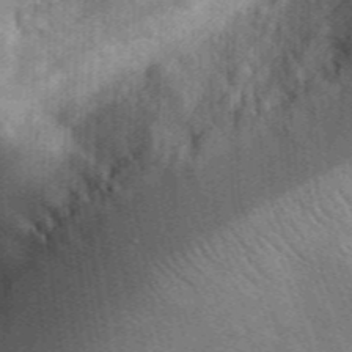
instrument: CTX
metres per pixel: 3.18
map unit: lHvf
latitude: 35.4426
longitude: -90.9325
